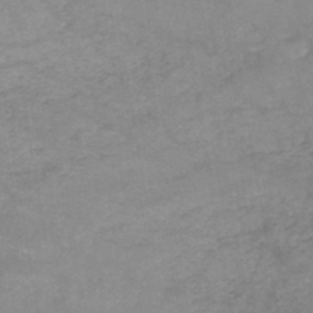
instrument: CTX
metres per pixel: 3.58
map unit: HNb
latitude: -46.1794
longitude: -36.8569
